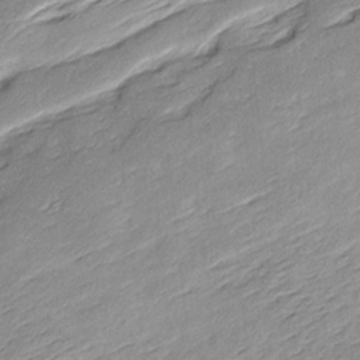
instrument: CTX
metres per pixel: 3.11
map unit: Ave
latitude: 15.9906
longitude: -137.1026
